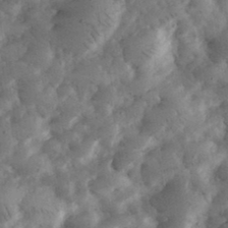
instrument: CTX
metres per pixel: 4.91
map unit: eHh
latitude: 35.0458
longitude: -68.8191
